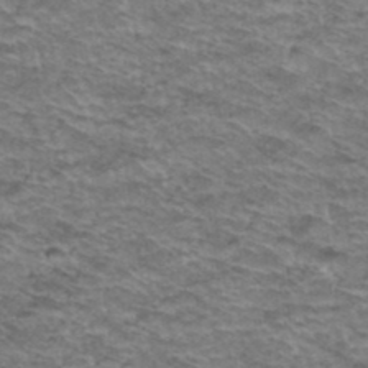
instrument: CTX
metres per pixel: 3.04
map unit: Hto
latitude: 38.0444
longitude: -41.9150
